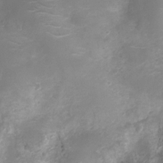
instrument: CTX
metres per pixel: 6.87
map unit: Ht
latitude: -10.8786
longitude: -20.8758
